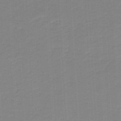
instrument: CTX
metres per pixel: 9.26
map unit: lHb
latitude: -46.4251
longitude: 63.9556
